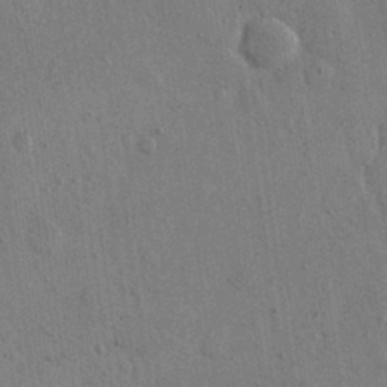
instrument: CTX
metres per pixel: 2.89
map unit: eHh
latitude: 15.4994
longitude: -68.4412
